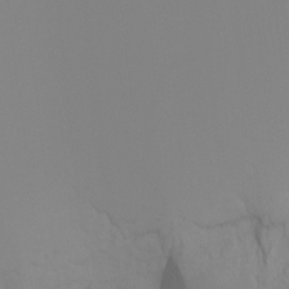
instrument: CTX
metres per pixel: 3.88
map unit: Ht
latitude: -4.4629
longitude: -61.5938
